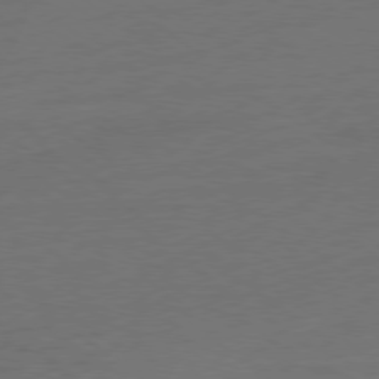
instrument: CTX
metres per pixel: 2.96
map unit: Ap
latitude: -79.4454
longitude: -98.8002
